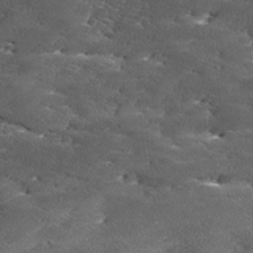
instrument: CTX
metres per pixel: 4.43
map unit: Ave
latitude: 17.1025
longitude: -136.8002
